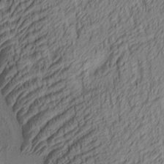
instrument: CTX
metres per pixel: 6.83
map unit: lAa
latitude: 4.2711
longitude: -115.5749
